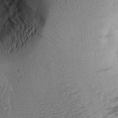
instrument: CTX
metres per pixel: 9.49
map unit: Aa
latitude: 18.4790
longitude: -145.8583
